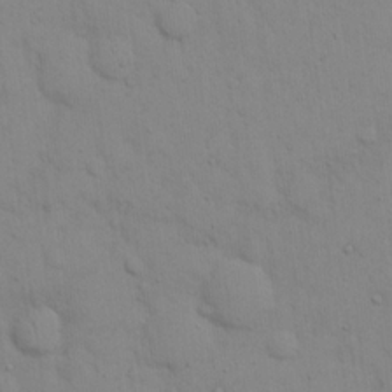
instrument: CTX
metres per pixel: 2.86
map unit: eHh
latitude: 16.1956
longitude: -62.7624
